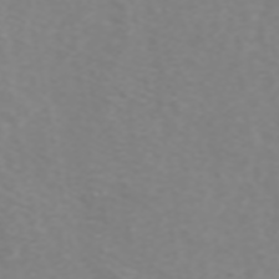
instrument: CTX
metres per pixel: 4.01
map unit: ANa
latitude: 44.9891
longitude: 28.1039
